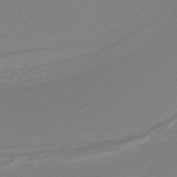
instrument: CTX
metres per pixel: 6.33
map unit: HNb
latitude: -37.2187
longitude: 55.2187
